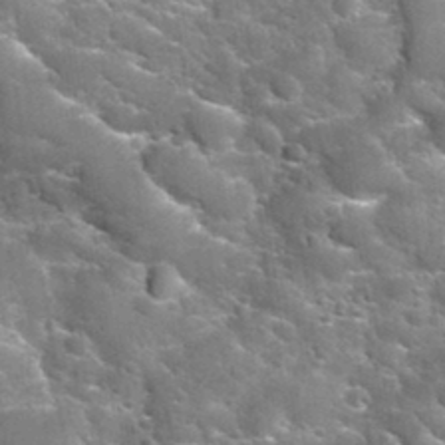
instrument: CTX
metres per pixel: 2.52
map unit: Nhu
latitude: 32.4790
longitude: -52.1766
